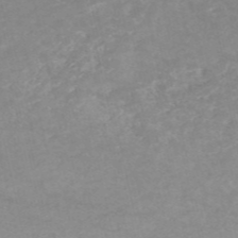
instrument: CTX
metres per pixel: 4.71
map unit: HNb
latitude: -54.1417
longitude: -33.7639
